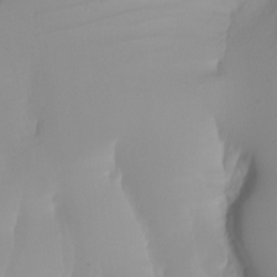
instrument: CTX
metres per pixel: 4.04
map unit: Nhu
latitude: -5.0486
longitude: -94.8191
